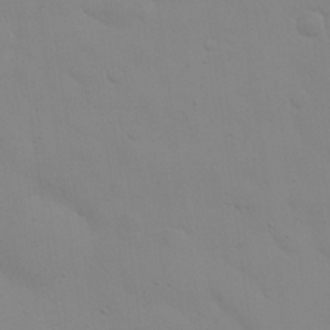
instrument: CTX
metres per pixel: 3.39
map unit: eHh
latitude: 24.4978
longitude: -65.7450
